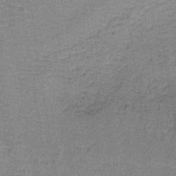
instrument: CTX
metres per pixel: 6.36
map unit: lHb
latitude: -41.2754
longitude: 57.2187
